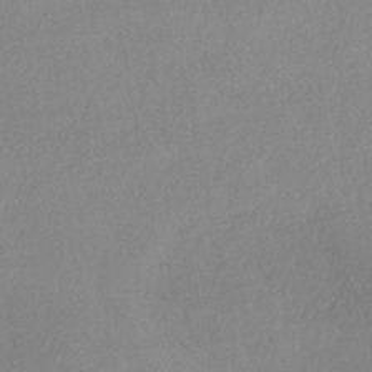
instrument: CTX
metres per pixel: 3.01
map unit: eHh
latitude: -41.1431
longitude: 120.4251
